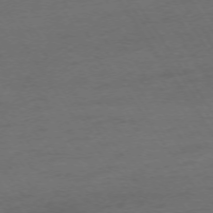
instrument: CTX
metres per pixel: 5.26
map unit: Ap
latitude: -74.4062
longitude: -75.2537
